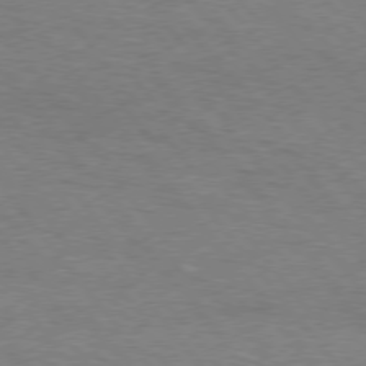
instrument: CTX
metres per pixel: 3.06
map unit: Hpe
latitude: 75.4993
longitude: -151.2726
